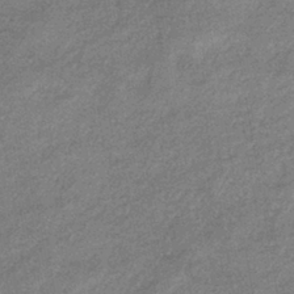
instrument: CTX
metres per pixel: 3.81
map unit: eHb
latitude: -39.2187
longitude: 80.4629
